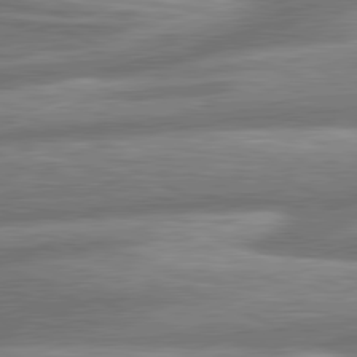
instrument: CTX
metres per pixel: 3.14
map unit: lApd
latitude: 80.8002
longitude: -166.8569
